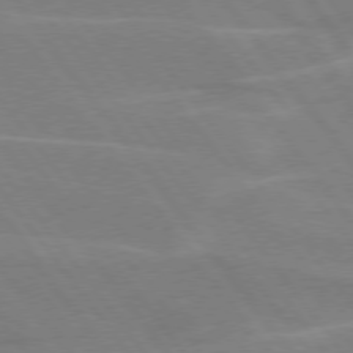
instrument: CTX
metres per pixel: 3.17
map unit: lApd
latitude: 75.0081
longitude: -67.5371
